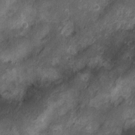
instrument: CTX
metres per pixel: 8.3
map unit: Nhu
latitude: 3.9717
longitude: -18.0255
